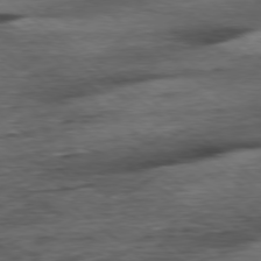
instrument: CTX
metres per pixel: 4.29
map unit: Ap
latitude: -78.4629
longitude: -87.8583
